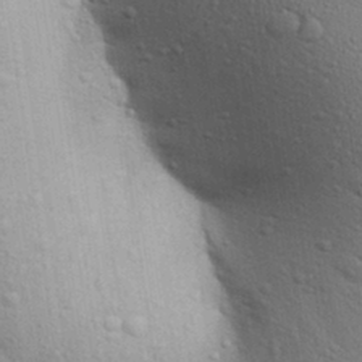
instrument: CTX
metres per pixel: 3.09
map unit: Aa
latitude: 29.5182
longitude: -147.5183
